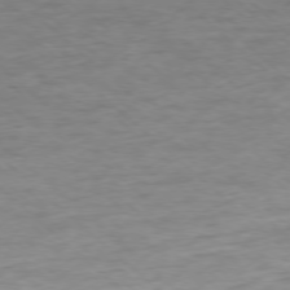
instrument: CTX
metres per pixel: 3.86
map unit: Ap
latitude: -77.4265
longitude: -93.3103
